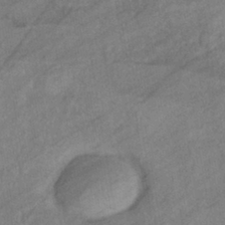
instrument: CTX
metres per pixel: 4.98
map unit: eHb
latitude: -40.5951
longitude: 82.8219
